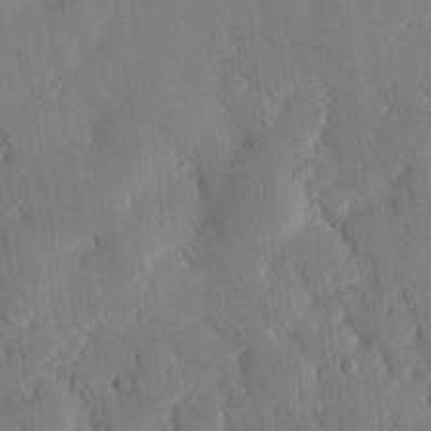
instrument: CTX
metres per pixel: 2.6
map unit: eHh
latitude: 27.9150
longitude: -79.8584
